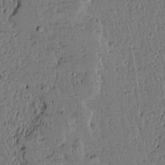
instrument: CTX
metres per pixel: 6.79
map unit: lAvf
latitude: 14.2523
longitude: -127.5749
